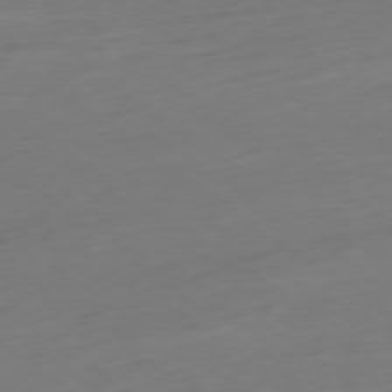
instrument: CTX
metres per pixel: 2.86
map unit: Hpe
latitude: -79.2376
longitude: 14.4629
